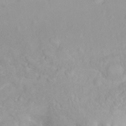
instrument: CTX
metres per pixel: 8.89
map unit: Htu
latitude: -4.4818
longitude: 137.7855
